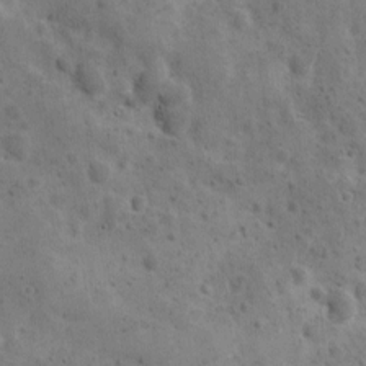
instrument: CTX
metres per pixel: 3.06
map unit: Ave
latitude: 10.9325
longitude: -105.9339
